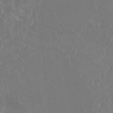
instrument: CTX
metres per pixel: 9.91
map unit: Nhu
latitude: -27.0297
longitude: -61.7827
